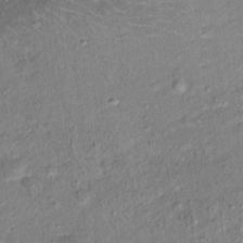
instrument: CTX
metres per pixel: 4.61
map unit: Ht
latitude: 14.7247
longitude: -40.9324
